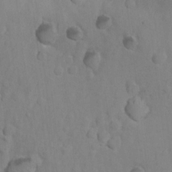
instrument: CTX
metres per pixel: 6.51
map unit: Nhu
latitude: 10.4412
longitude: -27.4993
